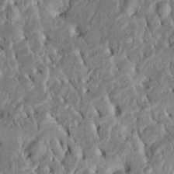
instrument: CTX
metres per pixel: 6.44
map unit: Htu
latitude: -6.4818
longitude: 145.2943
